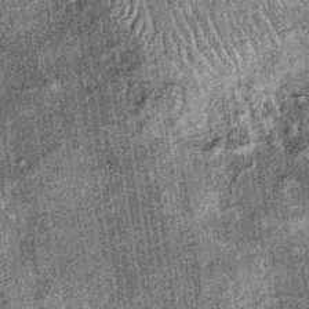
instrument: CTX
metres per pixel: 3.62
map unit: lHb
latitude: -36.5951
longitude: 67.0676
